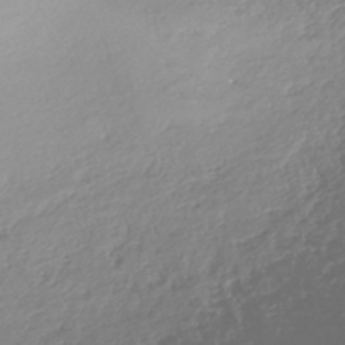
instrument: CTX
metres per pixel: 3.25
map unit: HNhu
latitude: -43.6343
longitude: 104.1794
